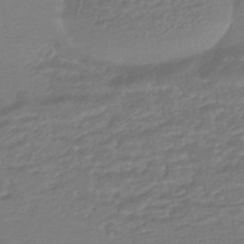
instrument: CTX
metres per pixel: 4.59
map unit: HNhu
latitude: -45.5399
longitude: 94.1416
